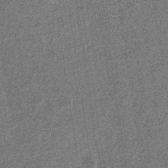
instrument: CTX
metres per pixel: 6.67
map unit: eHb
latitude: -30.9352
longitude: 70.6708
